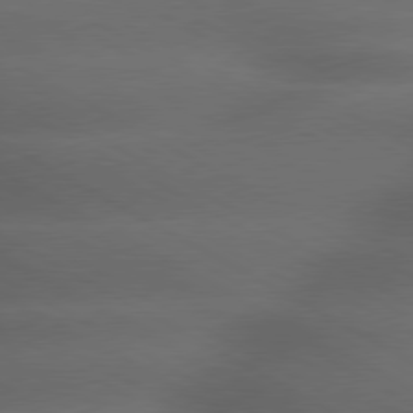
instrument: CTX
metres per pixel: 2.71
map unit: lApd
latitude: 79.4238
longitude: -118.7057
